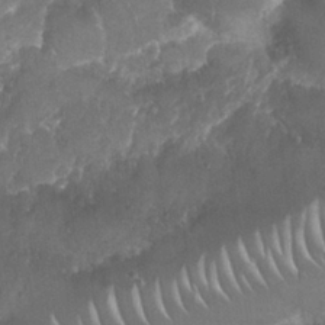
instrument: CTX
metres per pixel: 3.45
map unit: Nhu
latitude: 25.3670
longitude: -61.1781
